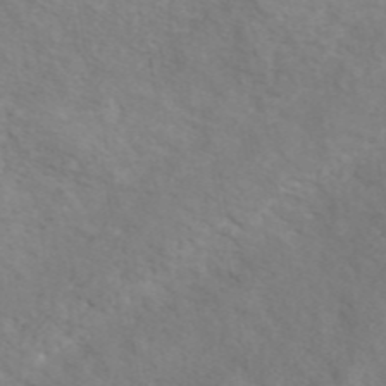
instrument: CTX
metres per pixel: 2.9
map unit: ANa
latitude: 44.6112
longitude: 21.4265
